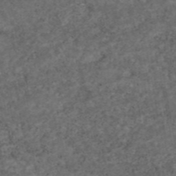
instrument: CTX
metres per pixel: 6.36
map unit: eAb
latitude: 45.5560
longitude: 115.4076
